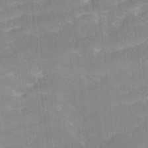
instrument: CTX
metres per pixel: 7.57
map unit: Ave
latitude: 18.0255
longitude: -137.2159
